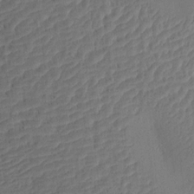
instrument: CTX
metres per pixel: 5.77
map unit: Aa
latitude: 13.5560
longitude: -140.9324
